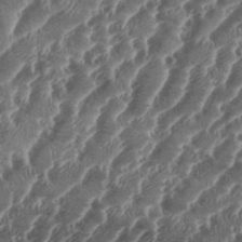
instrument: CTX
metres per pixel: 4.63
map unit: Aa
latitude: 34.7813
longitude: -135.9339
